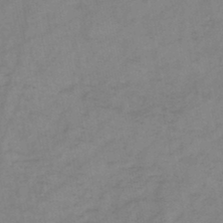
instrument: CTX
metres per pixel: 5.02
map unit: HNb
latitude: -46.5951
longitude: -38.2900
